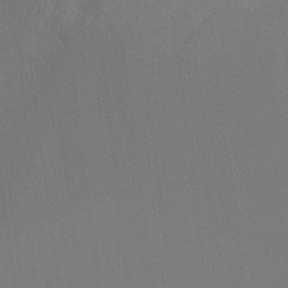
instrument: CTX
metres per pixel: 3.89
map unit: Ht
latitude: -15.1998
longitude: -42.4223
